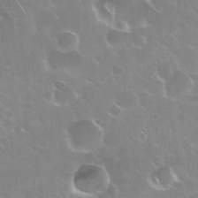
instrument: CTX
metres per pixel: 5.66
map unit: Nhu
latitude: 28.3089
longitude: -61.2348
